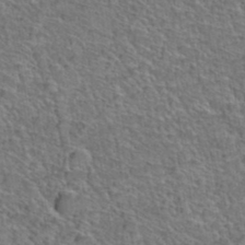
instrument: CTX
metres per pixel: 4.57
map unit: Hto
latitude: 38.1200
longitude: -44.8002
